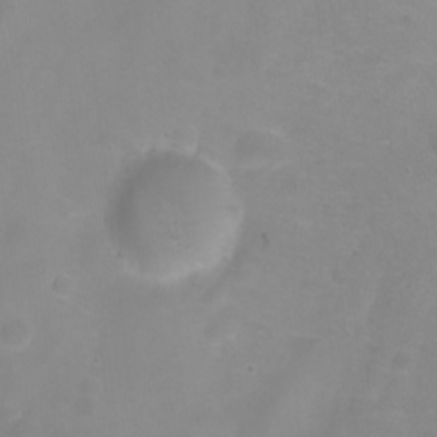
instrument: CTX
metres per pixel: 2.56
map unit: Ht
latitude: 0.4979
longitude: -46.2145
